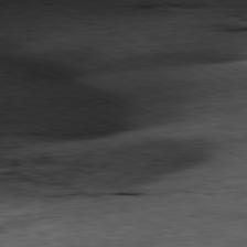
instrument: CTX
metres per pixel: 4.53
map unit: Ap
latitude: -81.1053
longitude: -90.6490
